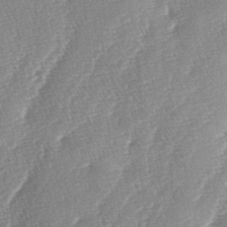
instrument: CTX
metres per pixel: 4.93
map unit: lAa
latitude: -4.7841
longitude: -130.0822
